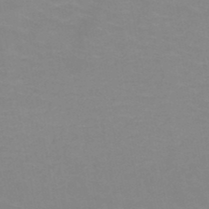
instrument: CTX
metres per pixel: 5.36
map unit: HNb
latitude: -48.1795
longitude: -46.1956
